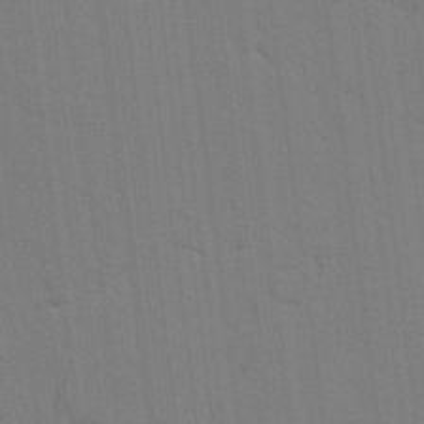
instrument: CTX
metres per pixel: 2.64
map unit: lAvf
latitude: 25.7638
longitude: -111.7261
